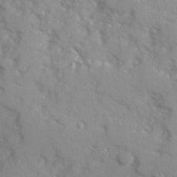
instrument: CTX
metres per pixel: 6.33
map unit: Ave
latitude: 12.6491
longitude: -101.6883
